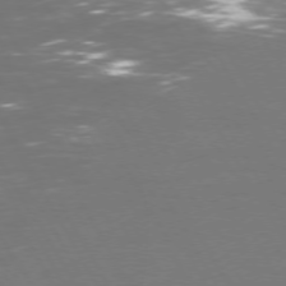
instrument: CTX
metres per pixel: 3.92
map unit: Hpe
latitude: 72.5357
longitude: -125.7260
